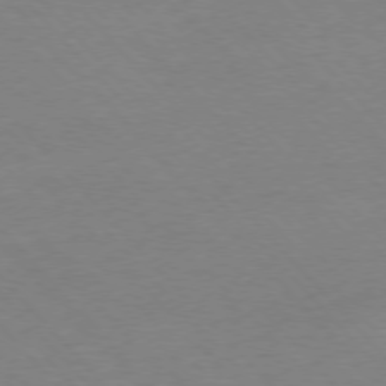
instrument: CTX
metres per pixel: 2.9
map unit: Ap
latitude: -77.2565
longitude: -87.9906
